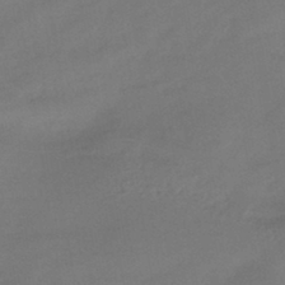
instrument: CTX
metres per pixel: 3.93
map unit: eHb
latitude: -41.5588
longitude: 84.5951
